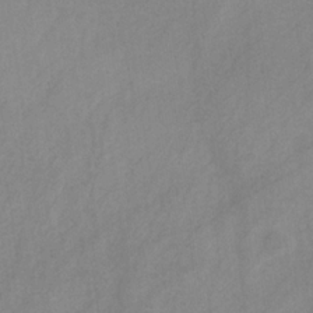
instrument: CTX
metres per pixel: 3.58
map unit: HNb
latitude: -31.3698
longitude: 62.9541
